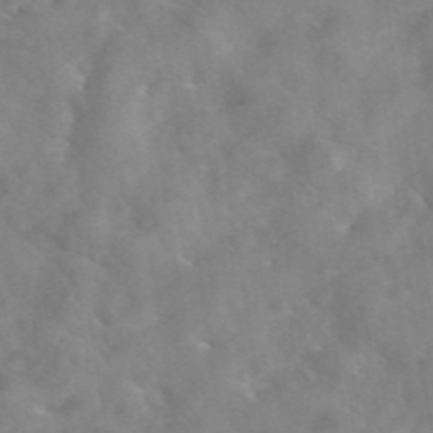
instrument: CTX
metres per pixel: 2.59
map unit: eAb
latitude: 45.9150
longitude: 127.0297
